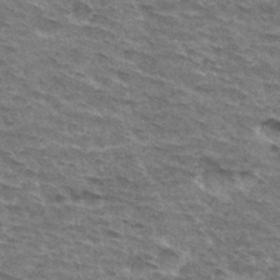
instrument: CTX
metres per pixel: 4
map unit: Hto
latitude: 32.8380
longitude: -45.2537
